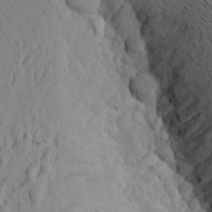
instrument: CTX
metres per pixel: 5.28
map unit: Aa
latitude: 23.9528
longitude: -146.1011
